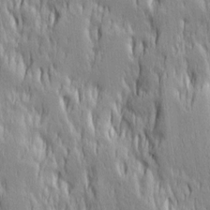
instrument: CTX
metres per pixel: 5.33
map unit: Ave
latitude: 14.2901
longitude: -131.8206
